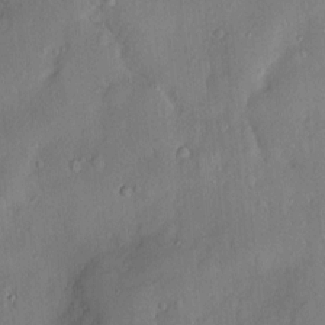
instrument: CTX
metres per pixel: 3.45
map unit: Hve
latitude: -11.3888
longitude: 175.6154
